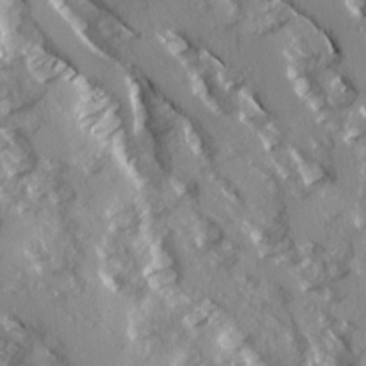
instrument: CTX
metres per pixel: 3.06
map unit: Ave
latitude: 14.9514
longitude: -131.0270
